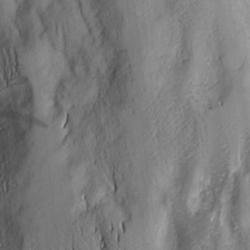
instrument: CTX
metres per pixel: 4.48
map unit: Nhu
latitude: -5.1809
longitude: -152.0444
